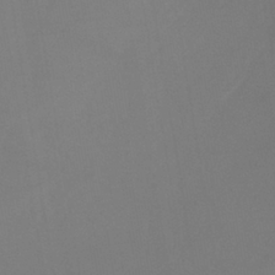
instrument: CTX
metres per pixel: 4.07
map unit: lHb
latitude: -37.6155
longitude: 74.4629
